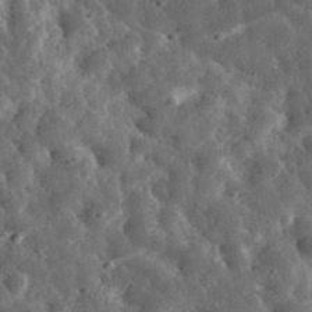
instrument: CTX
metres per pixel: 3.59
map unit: eHh
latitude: 33.8961
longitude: -79.4049
